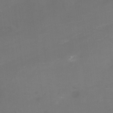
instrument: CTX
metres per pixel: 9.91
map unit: Nhu
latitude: -16.0094
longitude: -56.0822
